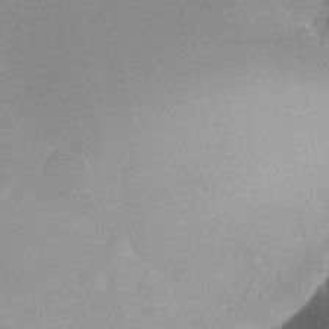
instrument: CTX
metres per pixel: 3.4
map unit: Aa
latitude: 23.0080
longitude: -147.1215
